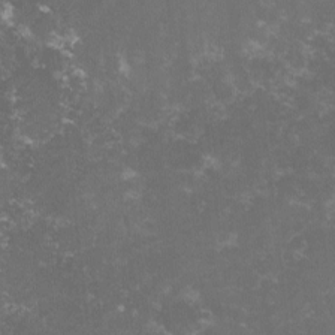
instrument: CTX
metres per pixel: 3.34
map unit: lHvf
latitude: -13.7856
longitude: -99.3292
